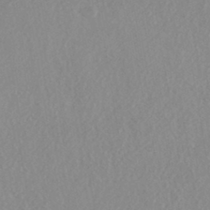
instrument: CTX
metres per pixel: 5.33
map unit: HNhu
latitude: -43.9556
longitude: 94.9163
